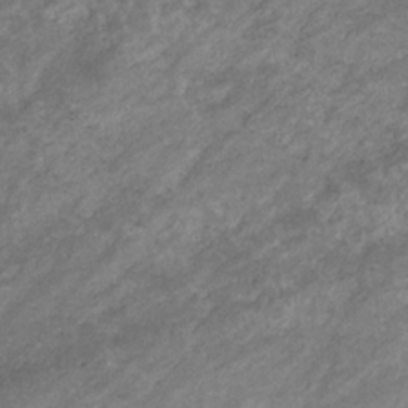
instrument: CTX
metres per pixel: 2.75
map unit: eHb
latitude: -32.6519
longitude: 70.7841
